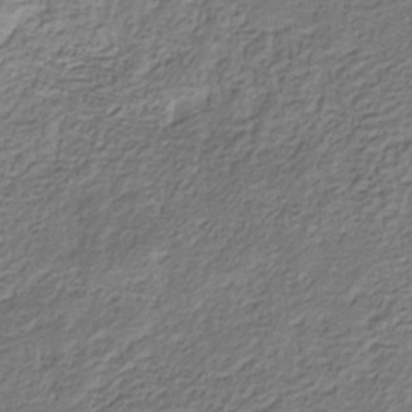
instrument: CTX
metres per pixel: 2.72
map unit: eHb
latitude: -30.2928
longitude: 69.5588
